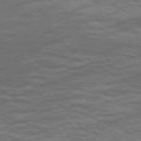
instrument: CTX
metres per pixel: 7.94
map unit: Nve
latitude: -59.0297
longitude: 55.7478
